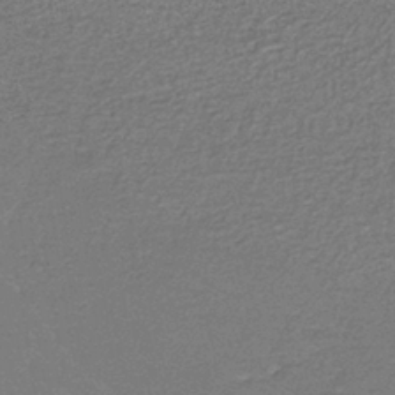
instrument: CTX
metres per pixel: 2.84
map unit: eAb
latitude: -37.5399
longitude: 52.3684
